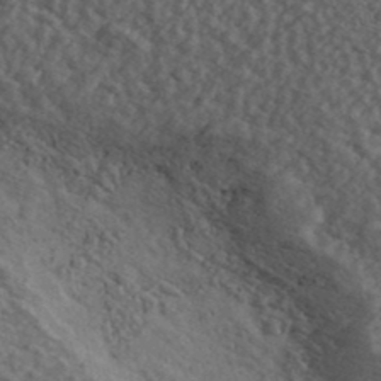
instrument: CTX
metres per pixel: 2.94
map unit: Ave
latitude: 40.1199
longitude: -111.0459
